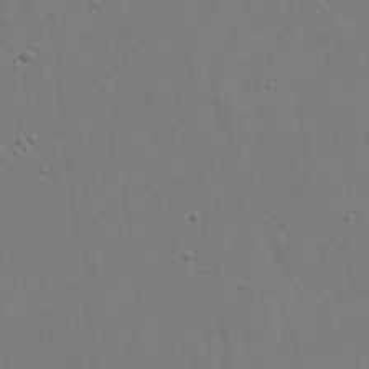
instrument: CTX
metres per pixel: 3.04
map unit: eHh
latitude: 22.7057
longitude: -69.2348
